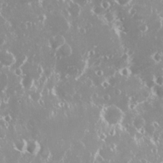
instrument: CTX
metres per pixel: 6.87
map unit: Nhu
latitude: 26.8380
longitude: -60.3278
